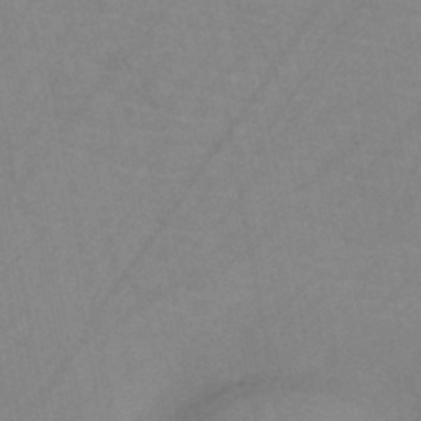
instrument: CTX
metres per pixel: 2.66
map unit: HNb
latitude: -44.7652
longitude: -40.5356
